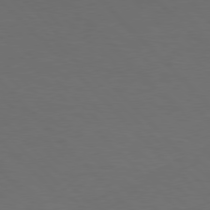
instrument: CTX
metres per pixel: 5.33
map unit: Hpe
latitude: 77.1403
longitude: -125.4993
